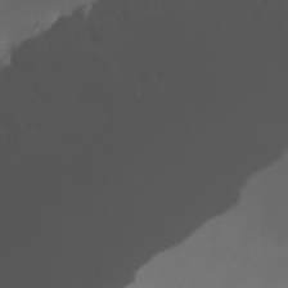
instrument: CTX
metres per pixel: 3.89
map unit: HNhu
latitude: -23.9745
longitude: 50.9920
